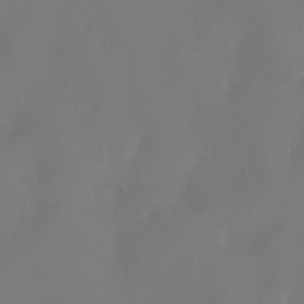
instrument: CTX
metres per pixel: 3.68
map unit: Nhu
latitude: 25.5182
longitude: -62.6869
